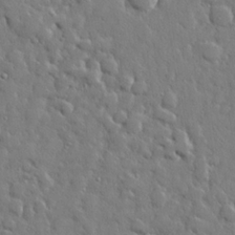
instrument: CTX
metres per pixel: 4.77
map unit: lHvf
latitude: 22.7435
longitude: 144.0472
